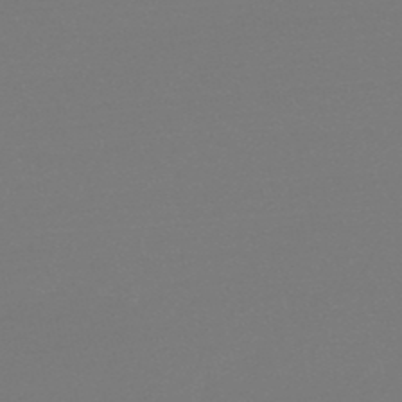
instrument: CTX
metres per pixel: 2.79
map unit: HNb
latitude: -50.1984
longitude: -43.0836
